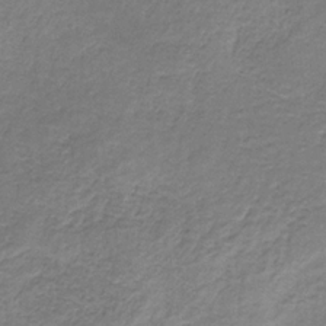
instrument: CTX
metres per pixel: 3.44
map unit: HNb
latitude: -32.8786
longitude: 57.6911
